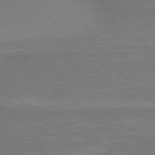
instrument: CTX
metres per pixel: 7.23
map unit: lApd
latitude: 78.9514
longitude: 179.5399
